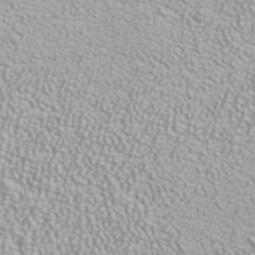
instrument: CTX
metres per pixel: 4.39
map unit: ANa
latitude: 39.9150
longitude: 23.8989
